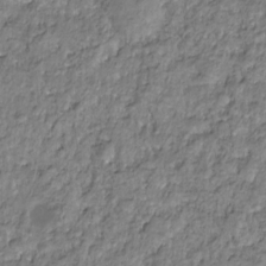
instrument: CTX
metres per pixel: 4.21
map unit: HNhu
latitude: -21.6910
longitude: 85.6155
